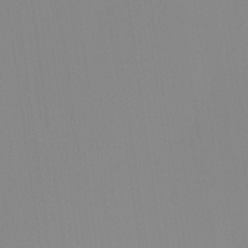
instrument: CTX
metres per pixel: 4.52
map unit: Nhu
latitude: -5.9745
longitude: -93.8772
